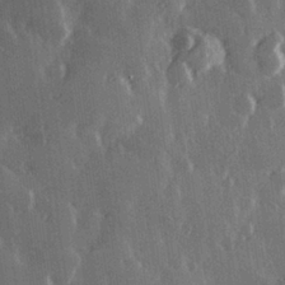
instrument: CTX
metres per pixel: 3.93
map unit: Hve
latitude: 28.0255
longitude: 148.3685
